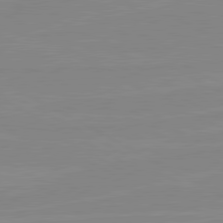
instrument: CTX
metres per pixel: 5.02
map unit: lApd
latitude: 80.7057
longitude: -176.5357
